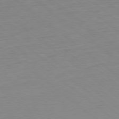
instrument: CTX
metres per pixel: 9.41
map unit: Ap
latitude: -78.8786
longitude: -78.2712
